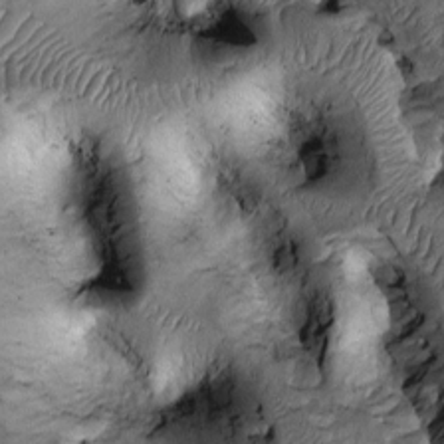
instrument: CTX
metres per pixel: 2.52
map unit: Htu
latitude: -2.1038
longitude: 149.8612
